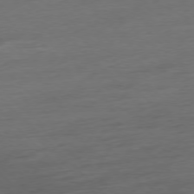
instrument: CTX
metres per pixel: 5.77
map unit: Hpe
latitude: -77.3699
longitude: -13.7639
